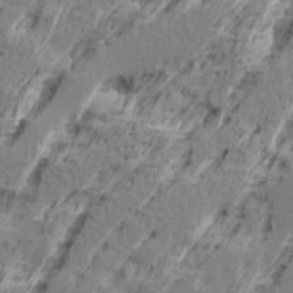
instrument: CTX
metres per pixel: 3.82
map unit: Ave
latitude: 16.1956
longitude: -137.7828
